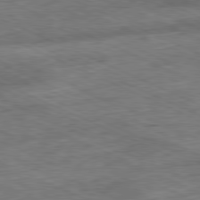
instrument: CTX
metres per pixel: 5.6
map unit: Ap
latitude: -81.3132
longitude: -90.8758
